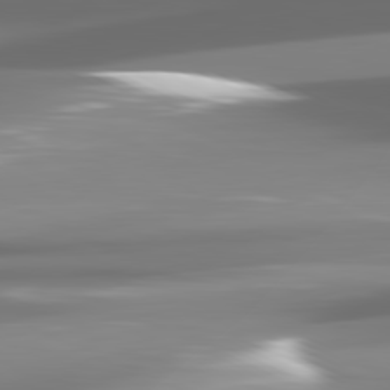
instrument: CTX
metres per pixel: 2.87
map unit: lApd
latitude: 81.4615
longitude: -140.2144
